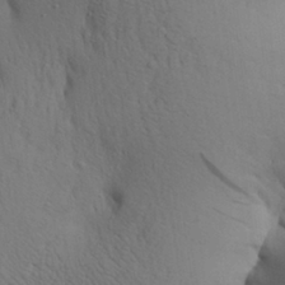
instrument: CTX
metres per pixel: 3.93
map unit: Aa
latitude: 27.1403
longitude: -148.3467
